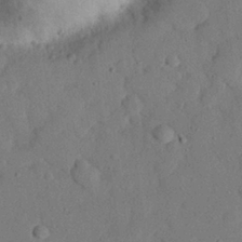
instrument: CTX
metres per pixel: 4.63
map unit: eHh
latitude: 25.9717
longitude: -80.4979
